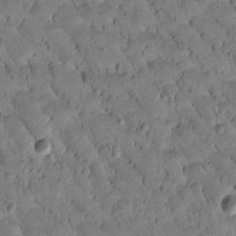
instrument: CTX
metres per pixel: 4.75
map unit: Htu
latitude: -2.8785
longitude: 172.1417
